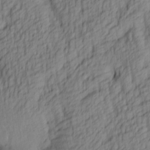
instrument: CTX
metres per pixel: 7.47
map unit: lAa
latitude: 3.7260
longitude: -115.4804
